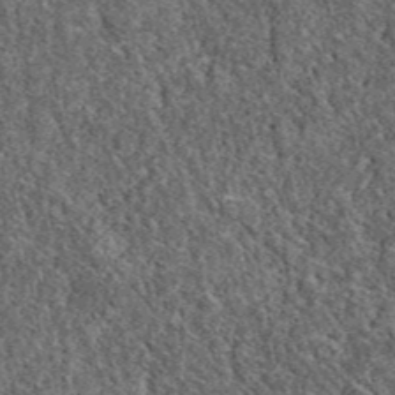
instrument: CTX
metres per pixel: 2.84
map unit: eAb
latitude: 37.6505
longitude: 110.3117
